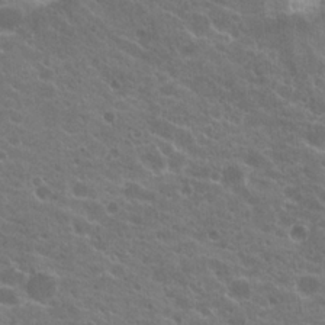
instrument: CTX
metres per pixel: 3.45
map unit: Hto
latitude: 20.2901
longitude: -35.8583
